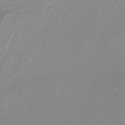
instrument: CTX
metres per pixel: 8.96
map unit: HNb
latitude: -36.1416
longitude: 54.9542
